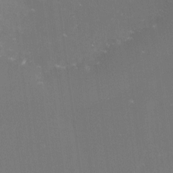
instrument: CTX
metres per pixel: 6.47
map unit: lHvf
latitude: -14.2929
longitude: -102.7057
